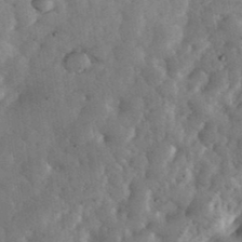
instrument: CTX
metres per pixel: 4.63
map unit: eHh
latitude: 34.9135
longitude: -68.7624
